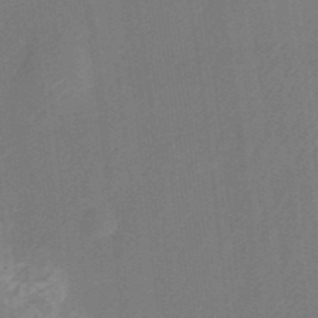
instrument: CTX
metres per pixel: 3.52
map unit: Nhu
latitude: -27.8044
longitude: -71.1214
